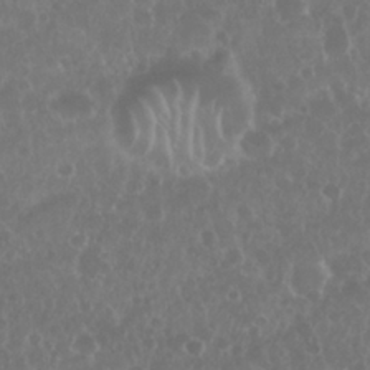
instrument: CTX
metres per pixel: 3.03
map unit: Nhu
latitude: 28.4790
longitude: -63.8206
